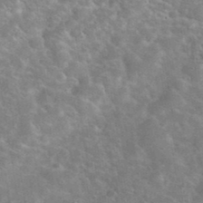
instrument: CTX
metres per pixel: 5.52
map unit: eHh
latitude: 37.8206
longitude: -64.7624
